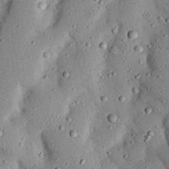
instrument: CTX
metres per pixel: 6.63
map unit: Nhu
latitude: 24.5167
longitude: -73.1215
